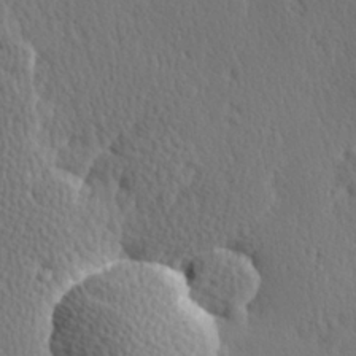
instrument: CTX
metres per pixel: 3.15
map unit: Hve
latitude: 27.2915
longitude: -93.2348
